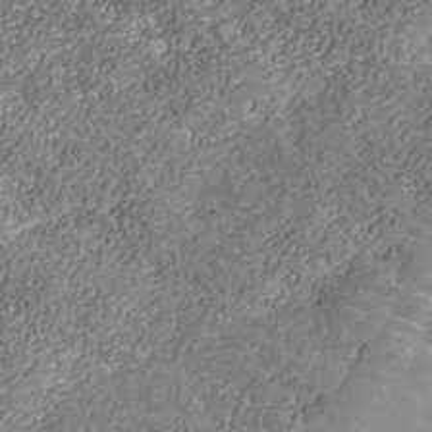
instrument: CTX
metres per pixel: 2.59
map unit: Nhu
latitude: -39.1620
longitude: -84.4223
